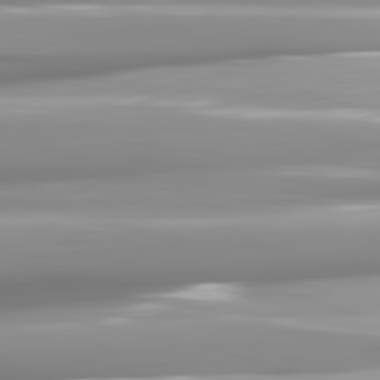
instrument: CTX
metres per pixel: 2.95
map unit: lApd
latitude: 81.9150
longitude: -142.1578
